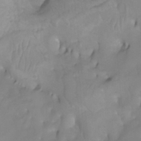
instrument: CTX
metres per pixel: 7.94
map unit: Htu
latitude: -5.1053
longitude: -76.8569
